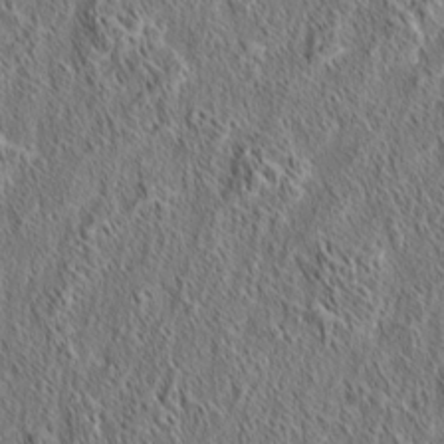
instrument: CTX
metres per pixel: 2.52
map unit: eHh
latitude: 6.0255
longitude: -76.6490
